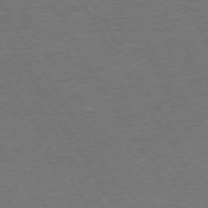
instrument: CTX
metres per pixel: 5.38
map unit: Hpe
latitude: 73.2537
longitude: -123.4426
